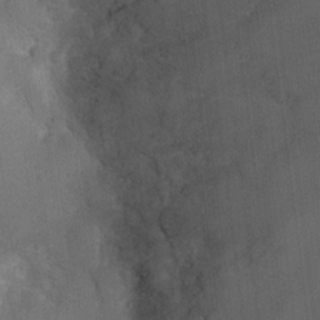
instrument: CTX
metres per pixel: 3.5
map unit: Ht
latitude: -0.6141
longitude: -17.4237
